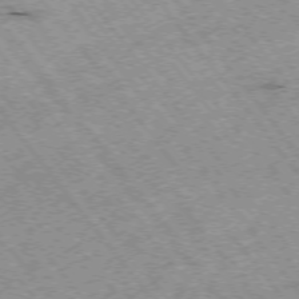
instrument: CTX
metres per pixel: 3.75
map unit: Hpe
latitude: -75.1054
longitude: -18.4034
